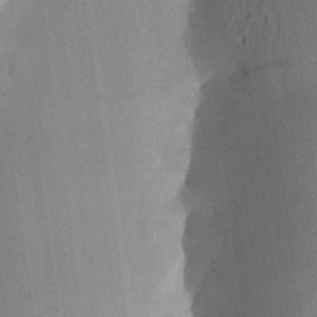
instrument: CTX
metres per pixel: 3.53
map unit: Aa
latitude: 25.4426
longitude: -149.0647
